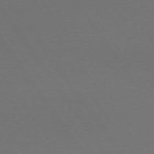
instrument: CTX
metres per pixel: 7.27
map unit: Ap
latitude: -74.2173
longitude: -71.8772
